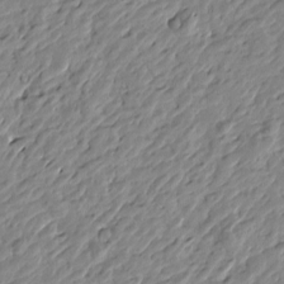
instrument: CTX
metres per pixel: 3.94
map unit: Htu
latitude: -1.6722
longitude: -178.5168
